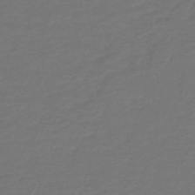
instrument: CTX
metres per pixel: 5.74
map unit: HNb
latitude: -47.4832
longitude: 54.1039
